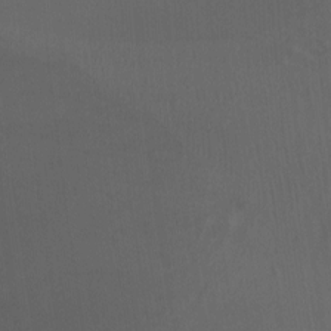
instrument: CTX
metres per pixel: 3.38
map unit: Aa
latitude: -7.4076
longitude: -78.7247
